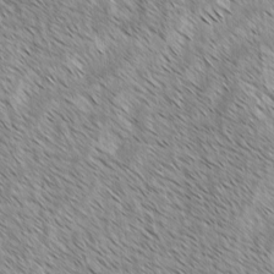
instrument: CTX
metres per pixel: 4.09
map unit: lAvf
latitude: -2.1227
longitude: -113.7261
